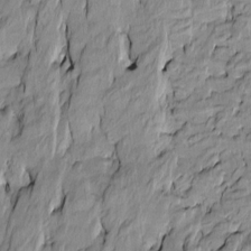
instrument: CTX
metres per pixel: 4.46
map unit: Htu
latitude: -9.8800
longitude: 176.5574
